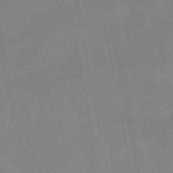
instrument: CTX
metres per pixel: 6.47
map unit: lHb
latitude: -48.6897
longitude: 80.0472
